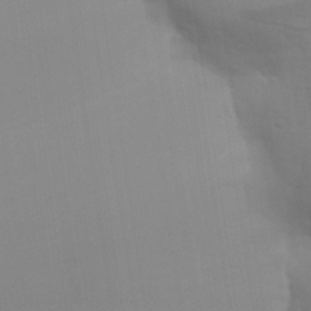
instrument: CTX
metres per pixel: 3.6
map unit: Aa
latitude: 27.8395
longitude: -138.9703
